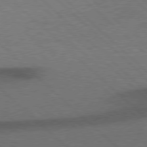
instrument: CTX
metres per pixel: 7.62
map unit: Hpe
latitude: 77.2915
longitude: -157.2914
